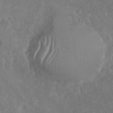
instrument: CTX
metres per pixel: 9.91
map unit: Nhu
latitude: -31.1431
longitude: -60.3845
